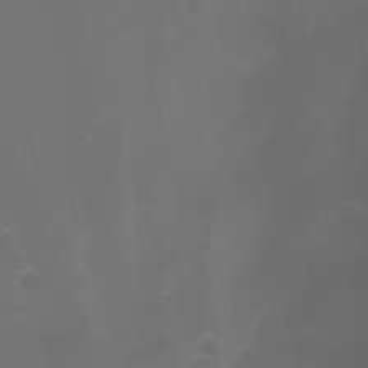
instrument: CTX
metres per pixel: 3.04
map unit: Nhu
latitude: -7.5966
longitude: -73.1215
